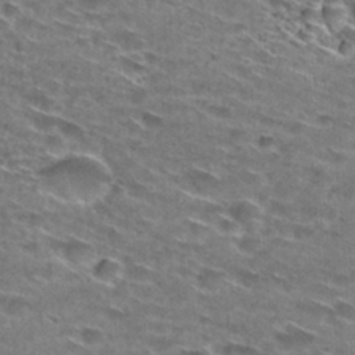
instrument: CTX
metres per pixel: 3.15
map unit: Hto
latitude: 29.0458
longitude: -46.5546
